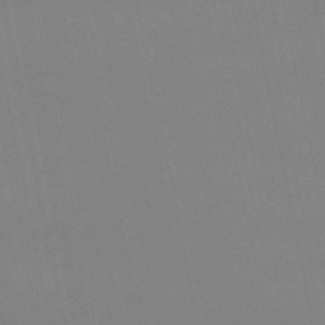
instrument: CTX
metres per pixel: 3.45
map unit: eHb
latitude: -50.3684
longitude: 68.1038
